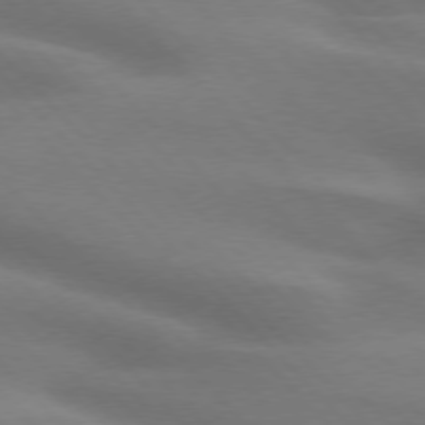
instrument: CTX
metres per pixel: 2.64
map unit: lApd
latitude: 75.9339
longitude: -61.3859
